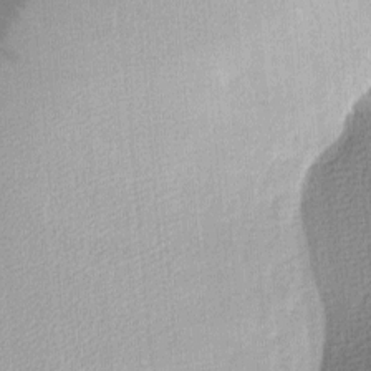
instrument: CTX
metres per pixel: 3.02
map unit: lAa
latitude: -8.3495
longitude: -124.6490
